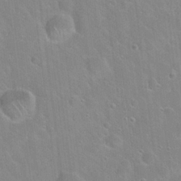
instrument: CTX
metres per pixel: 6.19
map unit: Hto
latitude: 22.2711
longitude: -52.1767
